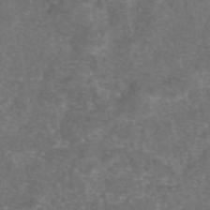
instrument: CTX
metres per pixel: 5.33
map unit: eAb
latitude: 47.3293
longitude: 111.1053
